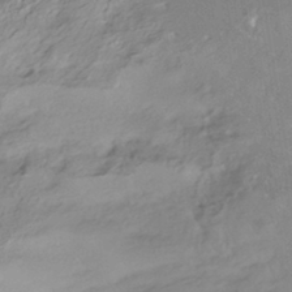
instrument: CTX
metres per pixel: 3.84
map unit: HNhu
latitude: -42.4817
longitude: 102.5196
